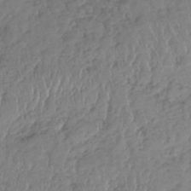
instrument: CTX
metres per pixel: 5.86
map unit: lHb
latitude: -37.1620
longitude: 68.0850
